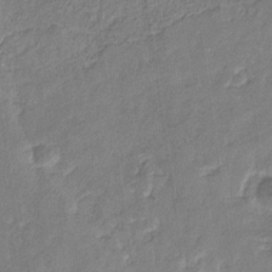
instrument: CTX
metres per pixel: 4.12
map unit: eHb
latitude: -30.0094
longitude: 64.3873
